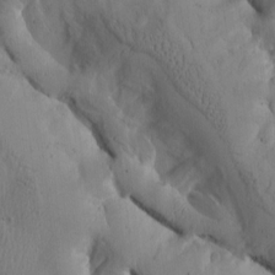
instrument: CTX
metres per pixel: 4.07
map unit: Htu
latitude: -2.3117
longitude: 170.6141
